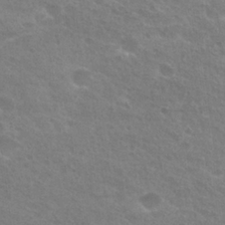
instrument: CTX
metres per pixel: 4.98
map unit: Hto
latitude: 25.6882
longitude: -36.1767
